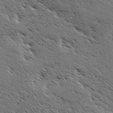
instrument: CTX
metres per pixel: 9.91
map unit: Hve
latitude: 3.8016
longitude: -124.7624
